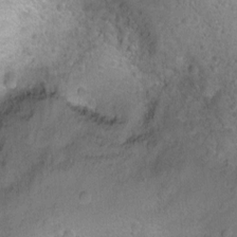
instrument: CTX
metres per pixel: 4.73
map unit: Ht
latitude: -2.1794
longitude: -26.7813
